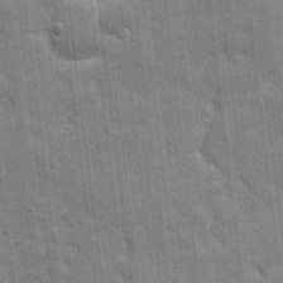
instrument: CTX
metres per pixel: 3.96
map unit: eHh
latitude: 7.4048
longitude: -74.6679
